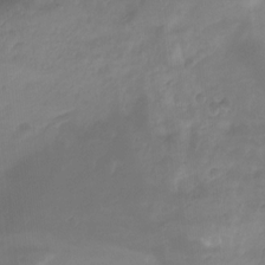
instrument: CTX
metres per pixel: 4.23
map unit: Nhu
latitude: -12.9731
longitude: -60.5168
